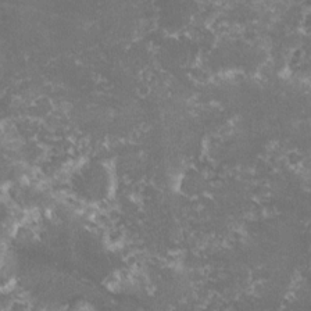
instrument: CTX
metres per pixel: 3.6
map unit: lHvf
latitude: -16.0283
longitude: -100.7057
